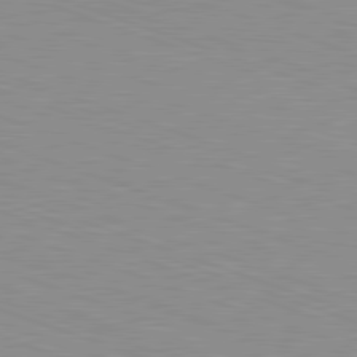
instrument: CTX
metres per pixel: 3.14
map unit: Hpe
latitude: -82.5574
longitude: 5.4454
